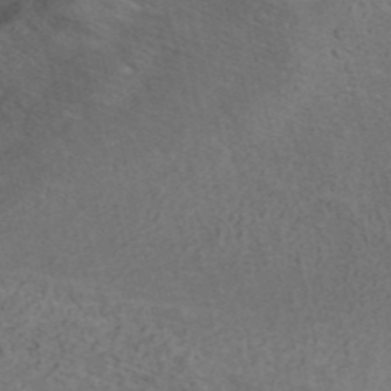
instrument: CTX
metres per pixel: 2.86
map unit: ANa
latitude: 41.7639
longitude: 15.4644
